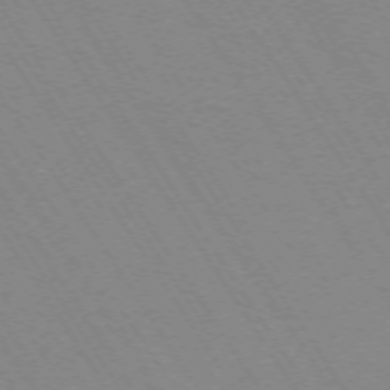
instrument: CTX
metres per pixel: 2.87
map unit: Ap
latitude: -73.4265
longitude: -70.6490
